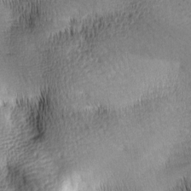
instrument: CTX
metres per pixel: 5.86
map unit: lAa
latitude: -9.5021
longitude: -125.1781
